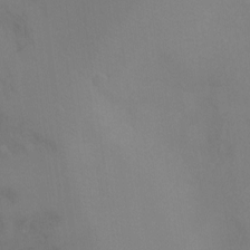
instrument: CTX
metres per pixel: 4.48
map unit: Ht
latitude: -8.2928
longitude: -34.1577
